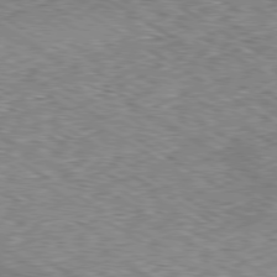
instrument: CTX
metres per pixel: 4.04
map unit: Ap
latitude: -80.1039
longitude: -51.0080
